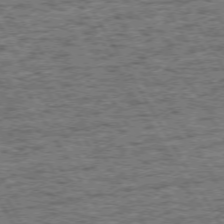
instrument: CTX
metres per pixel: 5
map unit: Hpe
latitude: 72.3468
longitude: -127.6694
